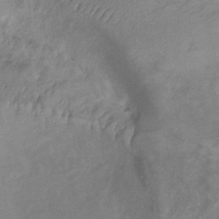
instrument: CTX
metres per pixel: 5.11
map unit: HNb
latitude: -32.7086
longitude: 61.7856
